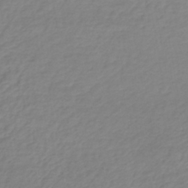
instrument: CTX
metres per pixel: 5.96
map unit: lHb
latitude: -40.1228
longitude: 70.0283
